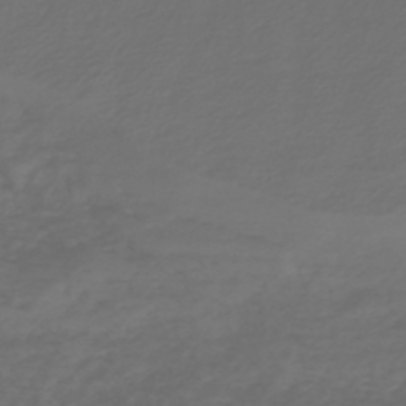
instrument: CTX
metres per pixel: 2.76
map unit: HNb
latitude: -47.8611
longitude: 54.8408
